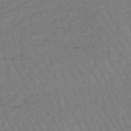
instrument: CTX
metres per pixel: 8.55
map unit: eHb
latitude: -45.7478
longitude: 80.5574
